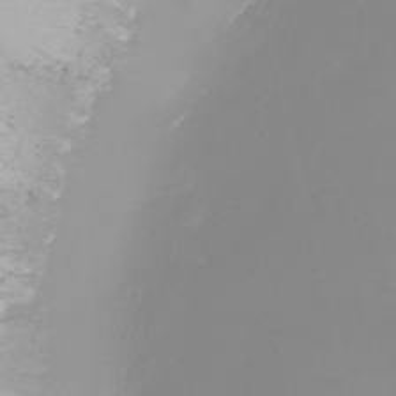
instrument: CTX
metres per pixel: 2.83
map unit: Nhu
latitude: -9.3510
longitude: -79.9717
